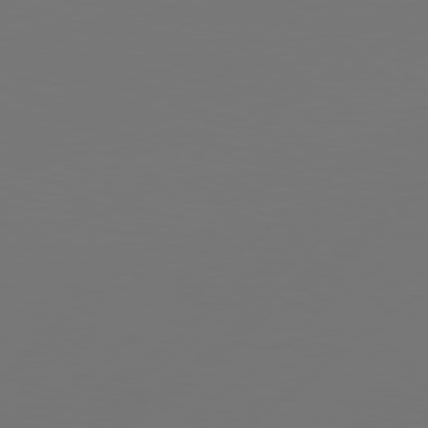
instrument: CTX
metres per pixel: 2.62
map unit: Hpe
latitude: 77.0647
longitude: -130.6113
